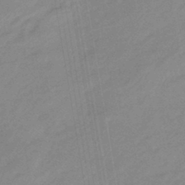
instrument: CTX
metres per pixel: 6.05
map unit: eHb
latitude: -45.1809
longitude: 89.3320
